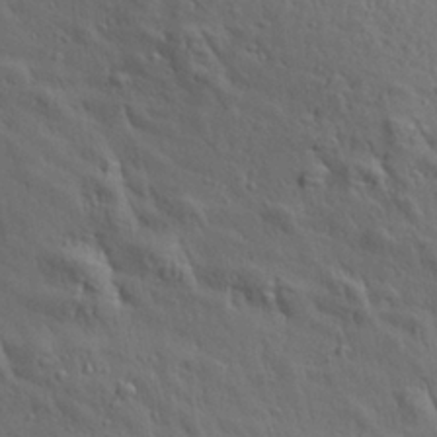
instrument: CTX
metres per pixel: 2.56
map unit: Aa
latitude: 27.8772
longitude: -138.7813
